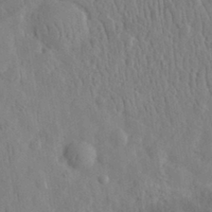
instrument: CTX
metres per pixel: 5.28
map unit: eHh
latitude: 32.3089
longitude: -74.4412
